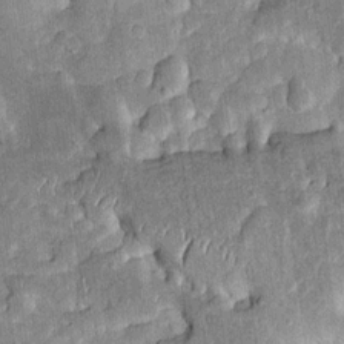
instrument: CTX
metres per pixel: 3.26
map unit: Htu
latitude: -0.3496
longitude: 149.8612
